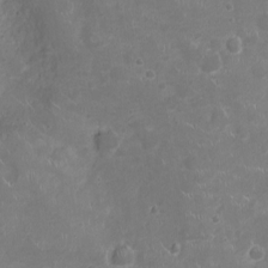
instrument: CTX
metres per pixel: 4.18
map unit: Ht
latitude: -4.6140
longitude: -15.8584
